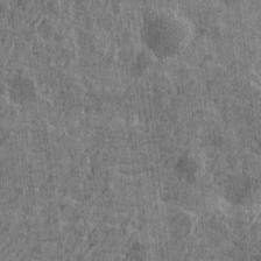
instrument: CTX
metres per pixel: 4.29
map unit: Htu
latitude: -5.7099
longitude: -179.1970
